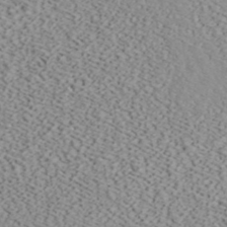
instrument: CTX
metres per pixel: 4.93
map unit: ANa
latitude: 40.3467
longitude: 19.1053
